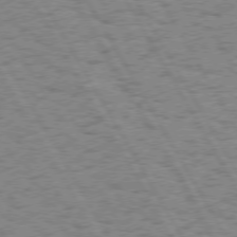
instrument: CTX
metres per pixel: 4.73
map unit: Hpe
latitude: 74.2523
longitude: -135.2726
